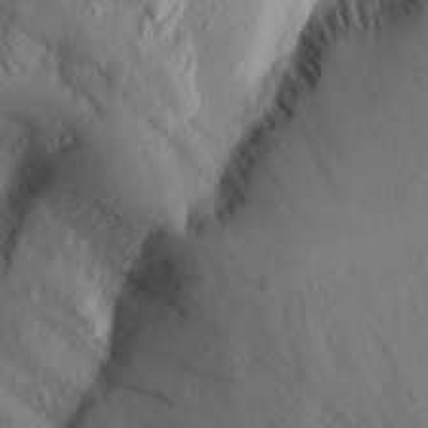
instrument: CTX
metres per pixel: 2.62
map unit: Aa
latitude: 15.3293
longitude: -145.8772
